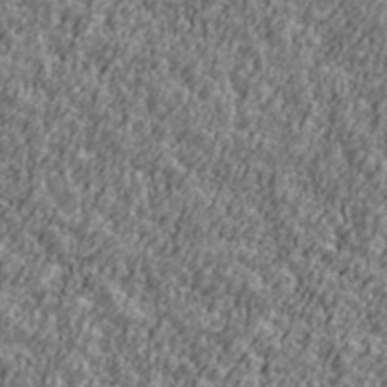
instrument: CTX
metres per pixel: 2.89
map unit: Ave
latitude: 41.8961
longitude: -111.7639
